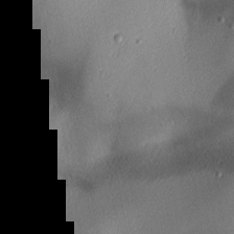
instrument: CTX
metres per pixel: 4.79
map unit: lAa
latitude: 2.9136
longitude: -116.5735
